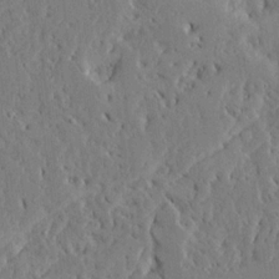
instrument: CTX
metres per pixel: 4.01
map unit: Ave
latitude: 15.2159
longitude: -139.9339
